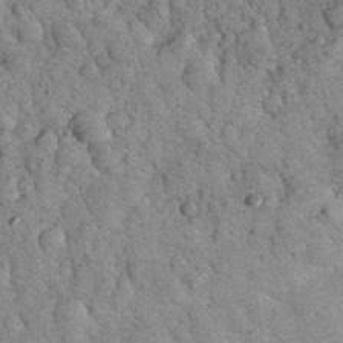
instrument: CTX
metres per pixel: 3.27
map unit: eHh
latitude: 32.3467
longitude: -65.5749
